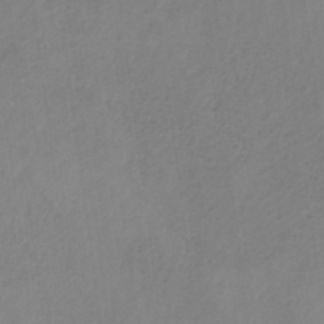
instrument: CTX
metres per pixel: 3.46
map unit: HNb
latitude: -33.5588
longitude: 56.8786
